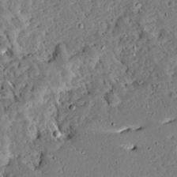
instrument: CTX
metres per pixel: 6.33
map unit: Aa
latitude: 13.3860
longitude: -139.3671
